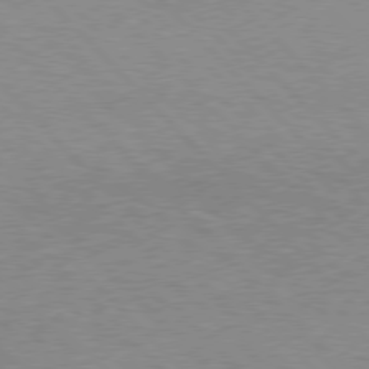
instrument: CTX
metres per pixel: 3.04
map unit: Hpe
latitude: 76.7813
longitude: -152.7058
